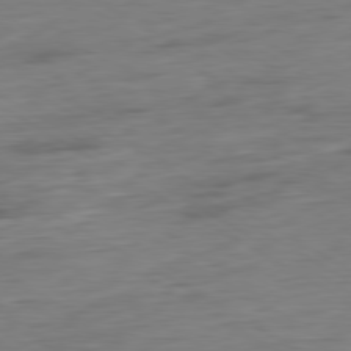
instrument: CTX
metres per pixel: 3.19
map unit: Hpe
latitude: -80.4440
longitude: 24.1228
